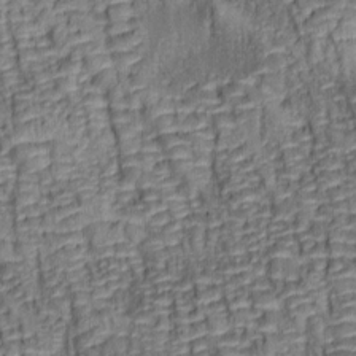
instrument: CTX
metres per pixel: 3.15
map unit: lAa
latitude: 6.8002
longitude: -115.7638
